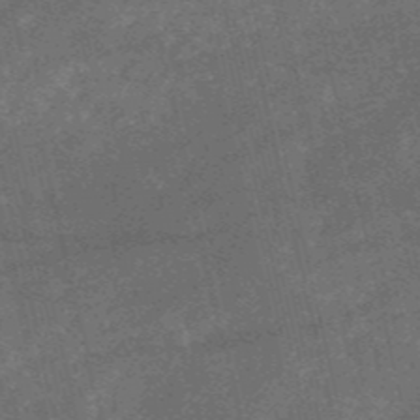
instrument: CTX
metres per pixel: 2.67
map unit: HNb
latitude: -52.5762
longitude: -40.4223
